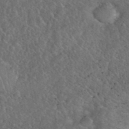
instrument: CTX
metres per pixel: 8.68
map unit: eHh
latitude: 40.3467
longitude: -57.7071
